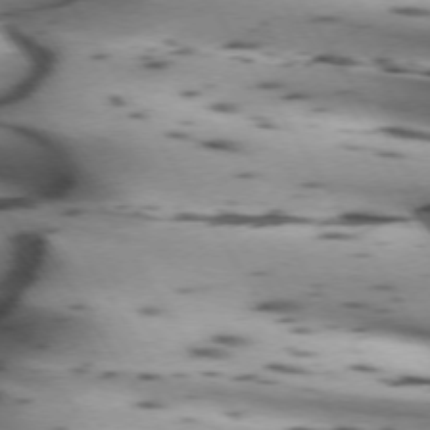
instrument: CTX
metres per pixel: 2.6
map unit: lApd
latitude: 72.1200
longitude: -52.8191
